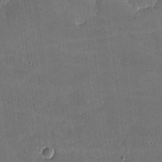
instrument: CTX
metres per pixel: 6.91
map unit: lHvf
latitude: -9.0108
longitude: -101.7450
